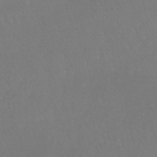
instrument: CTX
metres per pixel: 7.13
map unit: lHb
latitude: -41.8989
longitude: 65.1998
